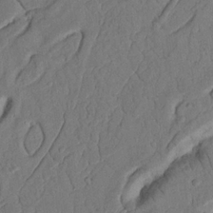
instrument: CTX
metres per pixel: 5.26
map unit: Nhu
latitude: 20.8380
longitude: -75.1592
